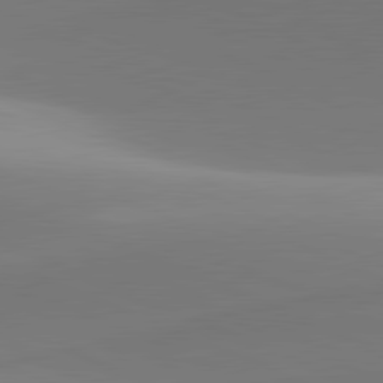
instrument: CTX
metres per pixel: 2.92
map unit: lApd
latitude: 81.5371
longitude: 142.3495
